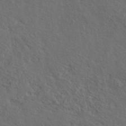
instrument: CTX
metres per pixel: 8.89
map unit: eAb
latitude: 43.9339
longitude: 112.3117
